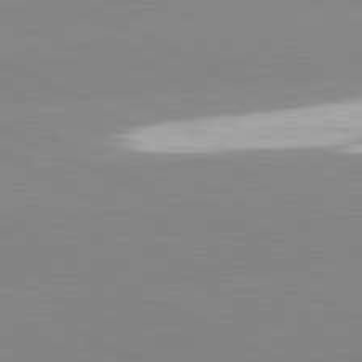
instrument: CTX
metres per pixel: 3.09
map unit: lApd
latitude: 81.2915
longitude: -151.5182
